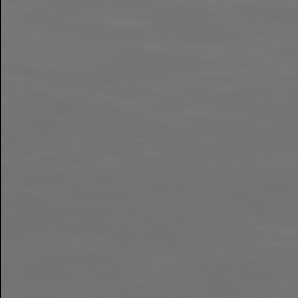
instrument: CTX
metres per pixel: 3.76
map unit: Ap
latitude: -76.5763
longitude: -81.9906
